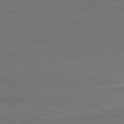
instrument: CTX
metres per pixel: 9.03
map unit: lApd
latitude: 81.6694
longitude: 156.4062
